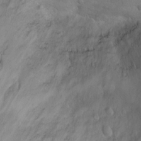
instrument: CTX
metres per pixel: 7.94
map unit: Ht
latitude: 6.2522
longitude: -29.5938
